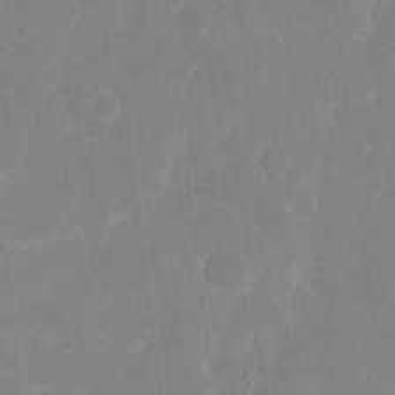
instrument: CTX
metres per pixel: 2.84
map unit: eHh
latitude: 7.2537
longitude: -69.6127
